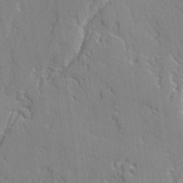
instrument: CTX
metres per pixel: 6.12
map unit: lAvf
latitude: -2.3306
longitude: -109.3103
